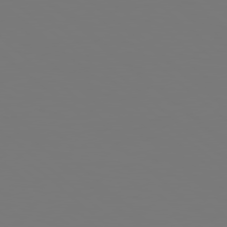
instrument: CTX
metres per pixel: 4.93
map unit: Hpe
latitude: 78.1011
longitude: -163.6316
